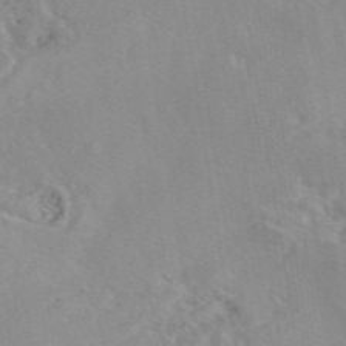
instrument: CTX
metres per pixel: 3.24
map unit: eAb
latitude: 46.1956
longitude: 111.3887
